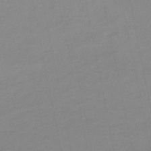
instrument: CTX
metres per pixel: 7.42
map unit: lHb
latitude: -45.1242
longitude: 67.1242
